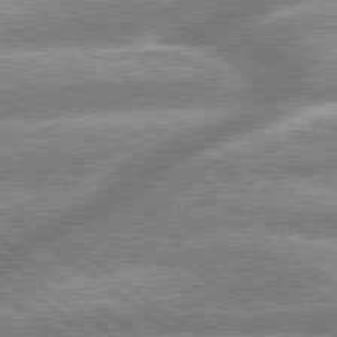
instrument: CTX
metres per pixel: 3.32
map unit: lApd
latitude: 79.3293
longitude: -158.4223
